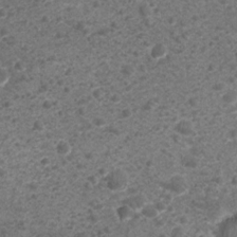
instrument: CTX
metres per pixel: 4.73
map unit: Nhu
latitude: 2.1389
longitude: -15.5749
